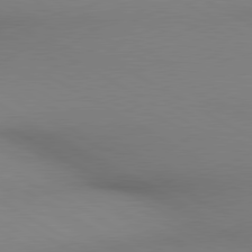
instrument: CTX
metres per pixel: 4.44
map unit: lApd
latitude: 80.3278
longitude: 135.6722
